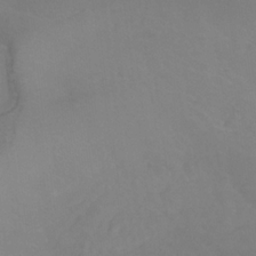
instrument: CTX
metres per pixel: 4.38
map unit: eHb
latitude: -30.8030
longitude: 64.0850
